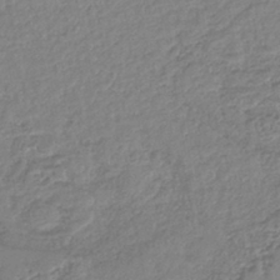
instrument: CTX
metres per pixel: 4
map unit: lHb
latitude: -41.0486
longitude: 61.9556
